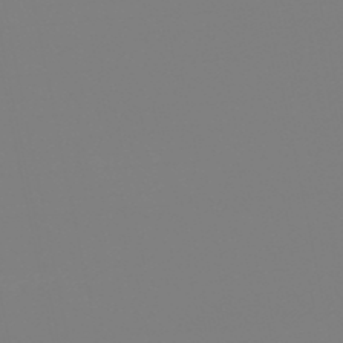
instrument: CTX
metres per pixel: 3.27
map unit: eHb
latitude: -49.6722
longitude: 85.1242
